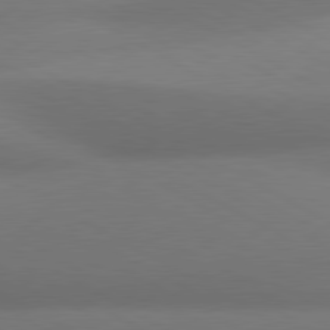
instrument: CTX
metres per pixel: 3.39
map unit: lApd
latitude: 80.6679
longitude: 129.9367
